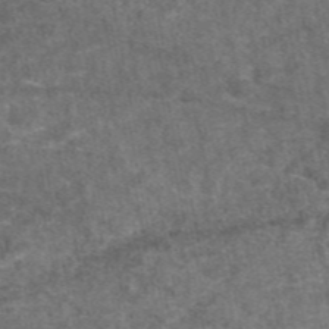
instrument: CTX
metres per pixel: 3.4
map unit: eAb
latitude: 47.6505
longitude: 108.2550
